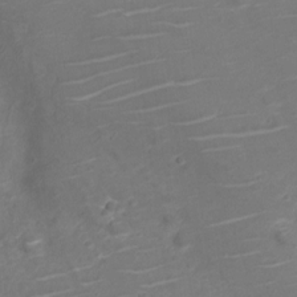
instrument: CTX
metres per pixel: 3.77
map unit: Nve
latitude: -20.3306
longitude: 104.3117
